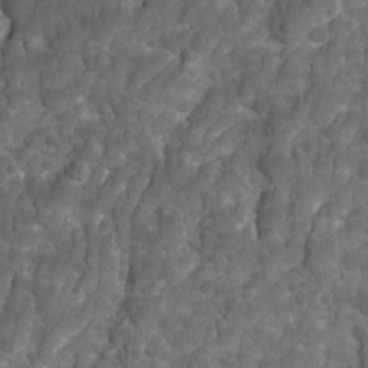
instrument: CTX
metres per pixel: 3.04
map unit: Ave
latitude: 16.2900
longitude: -133.1403
